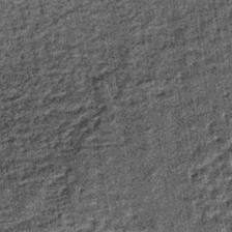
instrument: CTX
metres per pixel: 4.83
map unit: lHb
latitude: -37.6910
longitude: 64.7086
